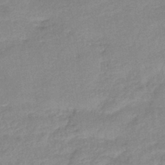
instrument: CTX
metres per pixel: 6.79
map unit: eHb
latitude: -40.3873
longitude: 79.4643
